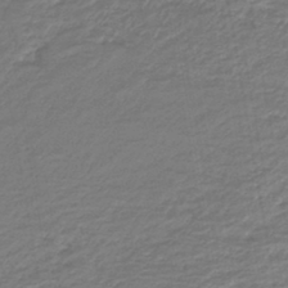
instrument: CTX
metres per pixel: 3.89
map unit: HNb
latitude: -42.5762
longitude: 51.8800
